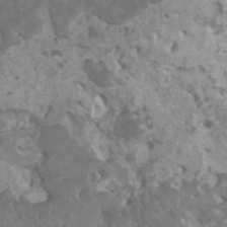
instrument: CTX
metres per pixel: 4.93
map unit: HNhu
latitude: 2.0633
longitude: -0.0822
